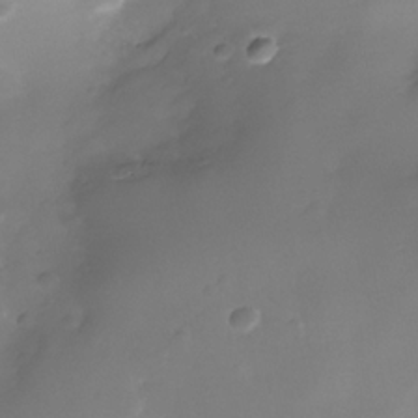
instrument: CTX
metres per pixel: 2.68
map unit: Nhe
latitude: -36.3306
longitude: -130.7436
